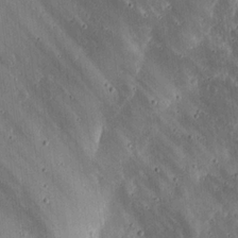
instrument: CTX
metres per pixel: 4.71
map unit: lHvf
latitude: 19.7260
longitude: -115.2914
